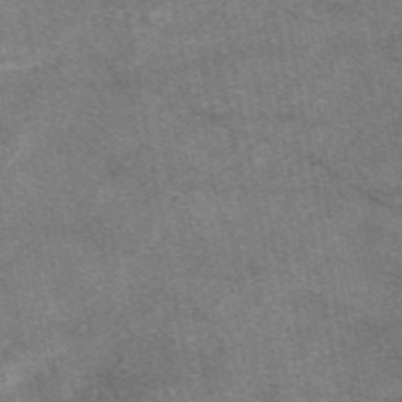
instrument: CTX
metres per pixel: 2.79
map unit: eAb
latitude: 48.3656
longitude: 122.2740
